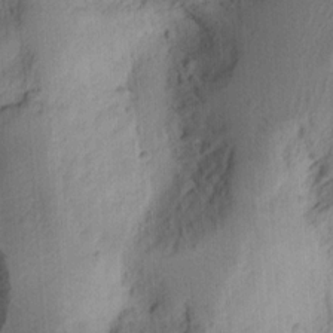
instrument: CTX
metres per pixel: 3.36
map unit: Ht
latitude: 11.1592
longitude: -74.2712
